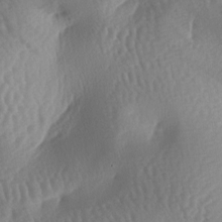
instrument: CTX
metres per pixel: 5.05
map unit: lAa
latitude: -6.9730
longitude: -128.3278
